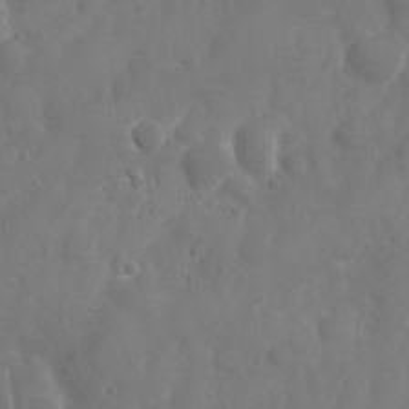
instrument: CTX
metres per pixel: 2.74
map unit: Nhu
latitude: 25.3481
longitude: -61.9150
